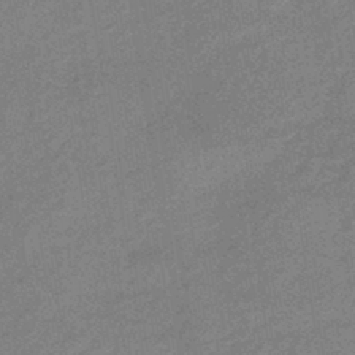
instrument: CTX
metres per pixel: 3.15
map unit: HNhu
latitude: -43.3131
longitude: 90.4062
